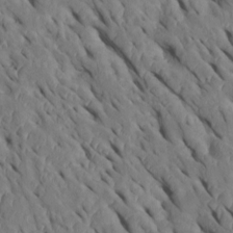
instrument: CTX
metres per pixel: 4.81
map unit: Htu
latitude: 0.5923
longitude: 148.4818
